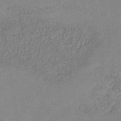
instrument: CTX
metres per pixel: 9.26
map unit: Nhe
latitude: -41.2943
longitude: -109.8394
